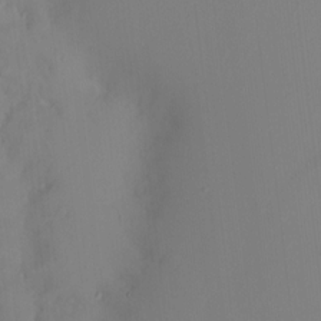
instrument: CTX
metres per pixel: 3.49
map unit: HNhu
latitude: 6.4601
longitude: 1.7100
